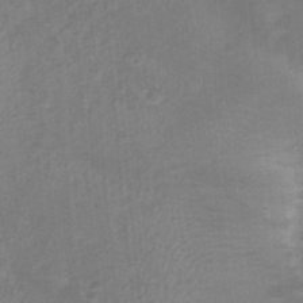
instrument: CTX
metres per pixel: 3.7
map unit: Nhu
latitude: -0.1417
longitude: -16.7813
